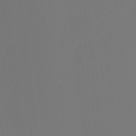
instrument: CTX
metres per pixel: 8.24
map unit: Htu
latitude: -13.7100
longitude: -48.6679
